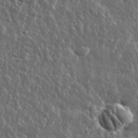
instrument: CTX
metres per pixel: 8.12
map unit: lHvf
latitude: 32.3278
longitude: -90.6868
